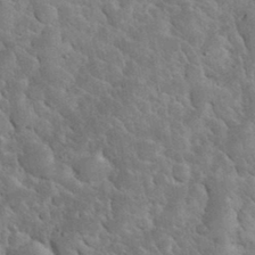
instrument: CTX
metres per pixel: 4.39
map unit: eHh
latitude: 33.5938
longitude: -66.5923
